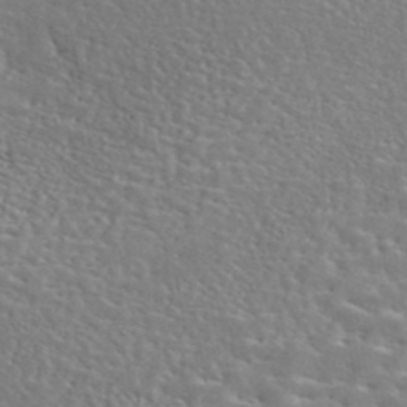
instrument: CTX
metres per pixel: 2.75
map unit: eAb
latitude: 44.7435
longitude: 126.0094
